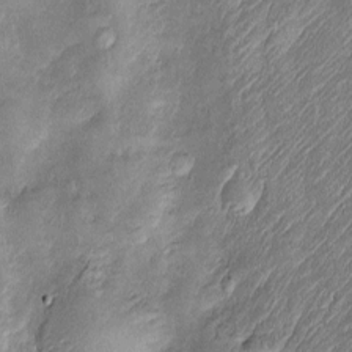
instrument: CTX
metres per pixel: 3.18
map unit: Htu
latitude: -6.4251
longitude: 159.2565
